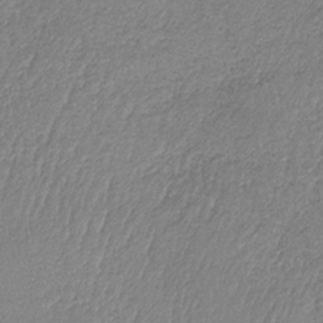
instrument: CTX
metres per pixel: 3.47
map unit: HNb
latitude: -34.1417
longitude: 63.3698
